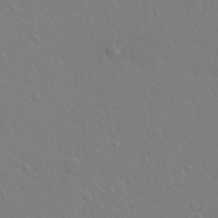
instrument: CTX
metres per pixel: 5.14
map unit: Hto
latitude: -3.5588
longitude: -35.1592
